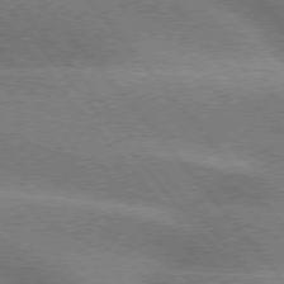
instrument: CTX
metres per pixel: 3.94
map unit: lApd
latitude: 76.0255
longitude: -61.6127
